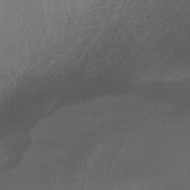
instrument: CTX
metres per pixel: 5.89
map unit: HNhu
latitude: -40.1417
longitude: 98.5007
